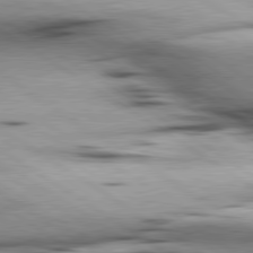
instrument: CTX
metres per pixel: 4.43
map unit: lApd
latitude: 80.2333
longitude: 159.4454
